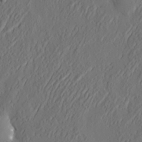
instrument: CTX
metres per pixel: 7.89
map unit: eHh
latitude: 4.2900
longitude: -77.6127
